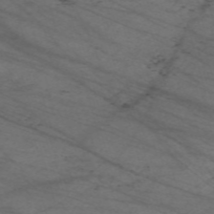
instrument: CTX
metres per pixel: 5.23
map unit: Nve
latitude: -59.6721
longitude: 61.4643
